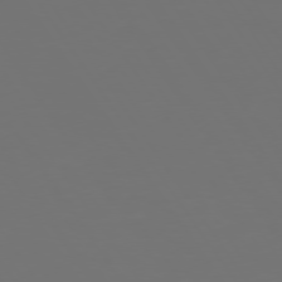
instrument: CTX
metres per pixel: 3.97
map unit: Hpe
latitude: 74.2523
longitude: -124.0822
